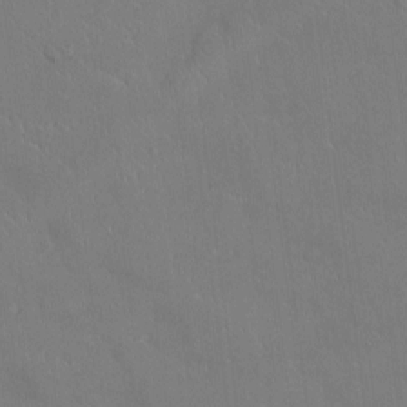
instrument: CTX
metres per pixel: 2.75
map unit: Ht
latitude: -4.1605
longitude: -14.0633
